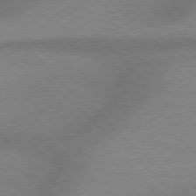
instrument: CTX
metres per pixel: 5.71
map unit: Hpe
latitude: 77.8205
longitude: -156.6112
